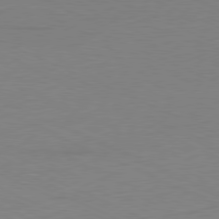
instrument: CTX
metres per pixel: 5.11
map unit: Ap
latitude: -81.1242
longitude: -59.7072
